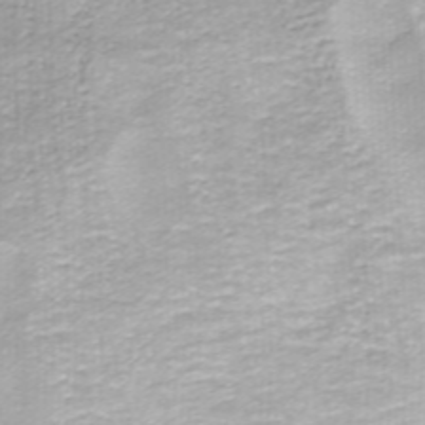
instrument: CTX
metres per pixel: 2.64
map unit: ANa
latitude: -44.7085
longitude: 104.9919
